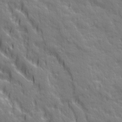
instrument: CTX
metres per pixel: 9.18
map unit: Ave
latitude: 20.2712
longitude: -134.5168
